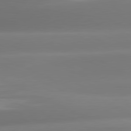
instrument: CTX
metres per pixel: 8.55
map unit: lApd
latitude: 81.4237
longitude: -160.1578
